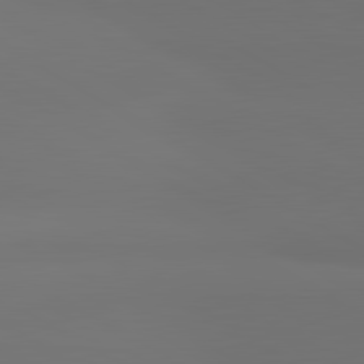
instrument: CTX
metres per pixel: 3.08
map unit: lApd
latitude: 81.4048
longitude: 152.4251
